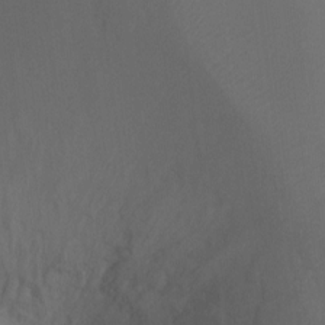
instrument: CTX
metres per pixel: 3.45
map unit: Ht
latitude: -10.6519
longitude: -35.1592
